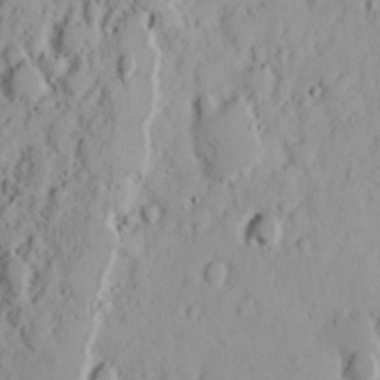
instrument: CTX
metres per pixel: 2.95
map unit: eHh
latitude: 15.5938
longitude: -73.4427
